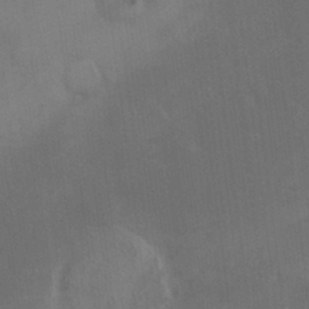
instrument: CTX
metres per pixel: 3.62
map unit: HNhu
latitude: 2.4412
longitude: 9.2376
